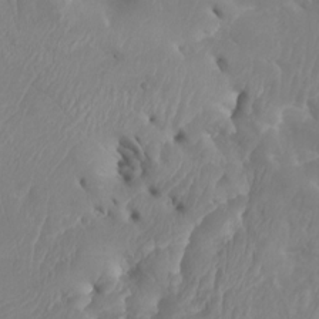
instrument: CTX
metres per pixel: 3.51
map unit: Htu
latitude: -6.0661
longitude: -76.9702
